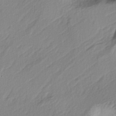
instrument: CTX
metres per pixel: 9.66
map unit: lAa
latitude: -4.8219
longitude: -123.7639
